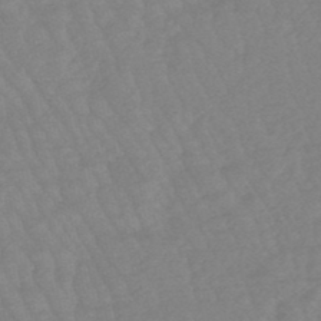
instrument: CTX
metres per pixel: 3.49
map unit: eHb
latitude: -48.5385
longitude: 86.1984
